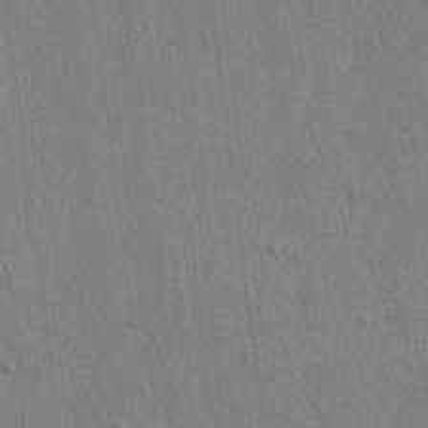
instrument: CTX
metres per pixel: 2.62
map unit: lAvf
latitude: 7.3293
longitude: 166.7652
